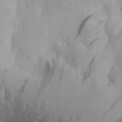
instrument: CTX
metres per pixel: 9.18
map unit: Aa
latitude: 30.5357
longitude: -136.1956
